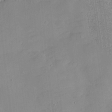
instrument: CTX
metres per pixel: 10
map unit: Htu
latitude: -8.4818
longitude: 176.4062
